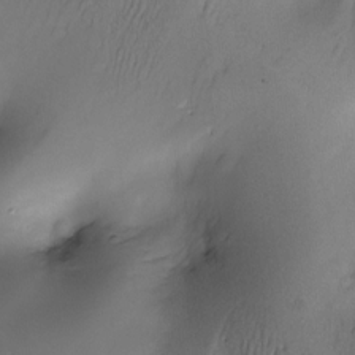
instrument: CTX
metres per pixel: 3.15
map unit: Nve
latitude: -23.1620
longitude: -138.3467
